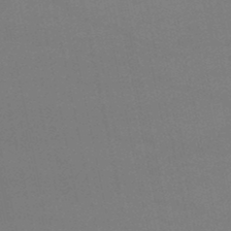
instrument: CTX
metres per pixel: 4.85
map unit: lHb
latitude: -46.8975
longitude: 58.8407
